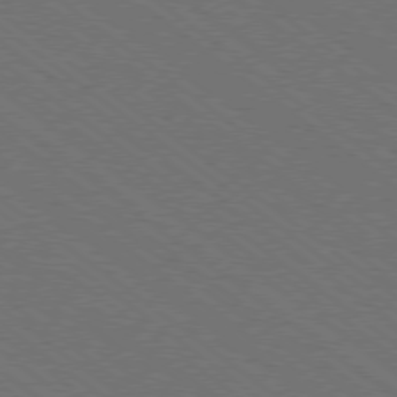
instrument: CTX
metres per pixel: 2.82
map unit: Ap
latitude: -79.2754
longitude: -64.7435
